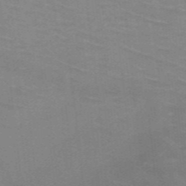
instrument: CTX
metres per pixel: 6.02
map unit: HNb
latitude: -47.5021
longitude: -46.0822
